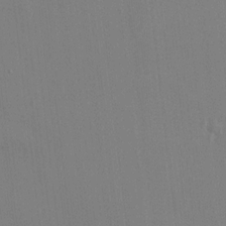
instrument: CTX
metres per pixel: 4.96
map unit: HNhu
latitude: 4.2711
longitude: 6.3117
